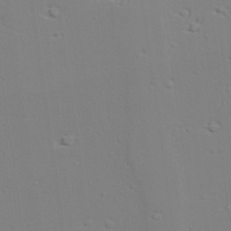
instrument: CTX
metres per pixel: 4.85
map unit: lAvf
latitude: 28.7057
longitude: -109.4804
